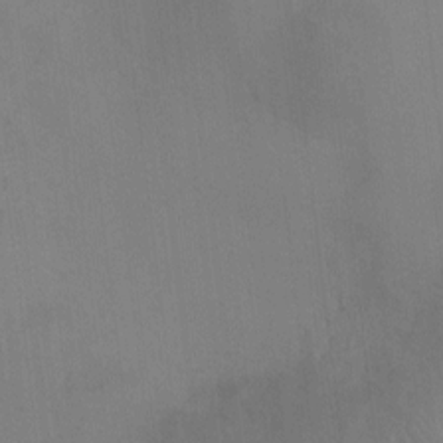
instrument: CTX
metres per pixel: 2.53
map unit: Ht
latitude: -2.8219
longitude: -17.6127
